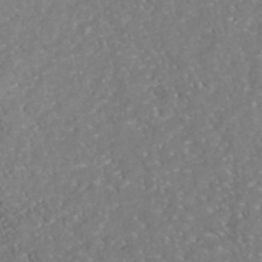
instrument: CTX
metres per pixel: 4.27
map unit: Nhu
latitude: -40.6518
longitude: -83.2725
